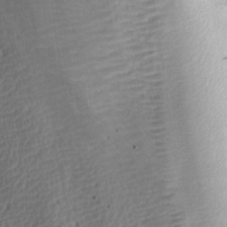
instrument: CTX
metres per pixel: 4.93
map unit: lAa
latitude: -7.1998
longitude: -126.3090
